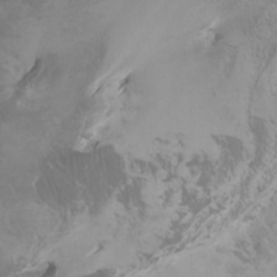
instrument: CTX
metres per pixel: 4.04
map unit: Htu
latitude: -7.1431
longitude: -71.4804
